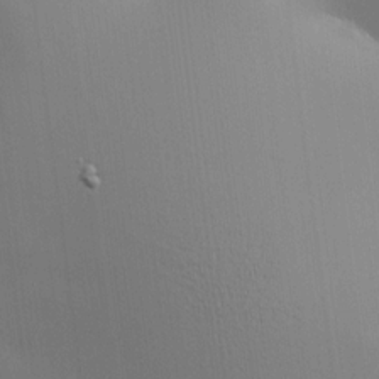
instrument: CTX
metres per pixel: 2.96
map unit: HNhu
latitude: 12.8569
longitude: 11.7100
